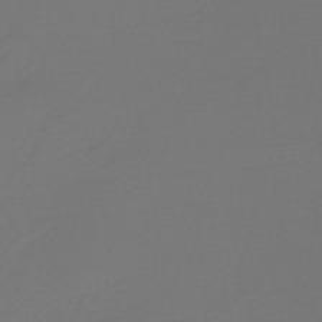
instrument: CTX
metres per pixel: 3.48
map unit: lHb
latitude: -47.8989
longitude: 65.1242
